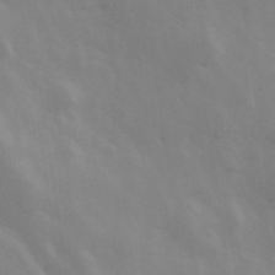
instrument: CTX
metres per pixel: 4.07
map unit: Hve
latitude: 33.1592
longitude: 150.2362
